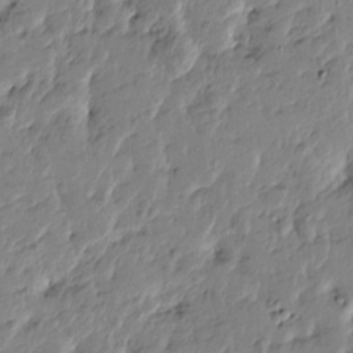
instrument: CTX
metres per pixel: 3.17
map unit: Htu
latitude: -4.5007
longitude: 178.8030
